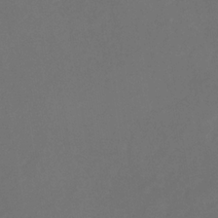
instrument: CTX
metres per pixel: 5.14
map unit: eHb
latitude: -32.3873
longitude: 71.9178
